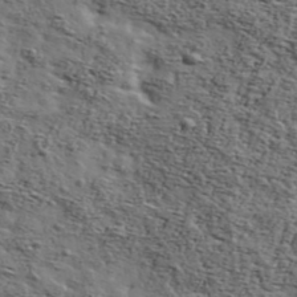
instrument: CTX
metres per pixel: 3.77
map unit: Ave
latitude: 43.4049
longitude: -110.2523
